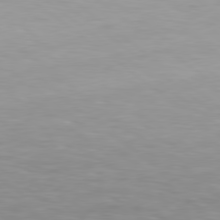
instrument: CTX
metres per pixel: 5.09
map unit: Hpe
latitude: 78.5357
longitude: 175.5399
